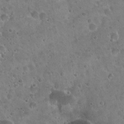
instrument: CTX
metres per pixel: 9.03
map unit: Hto
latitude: 22.5357
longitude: -54.4412
